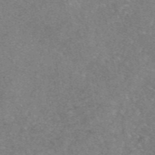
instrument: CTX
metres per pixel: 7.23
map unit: eAb
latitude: 47.3293
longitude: 103.1242
